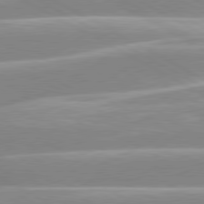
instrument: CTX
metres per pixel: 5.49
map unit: lApd
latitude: 80.2333
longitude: -129.6505
